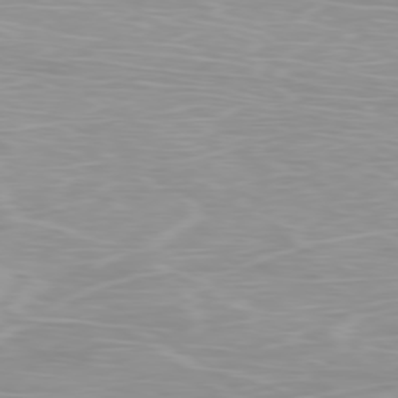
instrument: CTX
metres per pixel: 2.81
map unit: Ap
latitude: -79.1620
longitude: -93.4615
